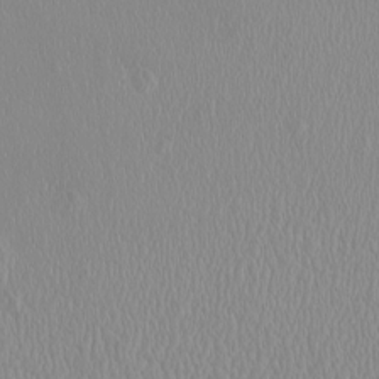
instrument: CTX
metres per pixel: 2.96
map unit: HNhu
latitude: -1.1432
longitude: 1.5777
